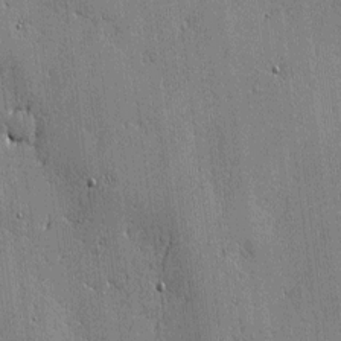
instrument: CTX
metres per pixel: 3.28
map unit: lAvf
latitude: -1.4266
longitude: -105.6127
